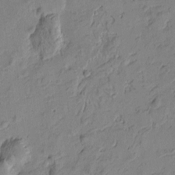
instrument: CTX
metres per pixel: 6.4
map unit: Htu
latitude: -3.8044
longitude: -176.6490
